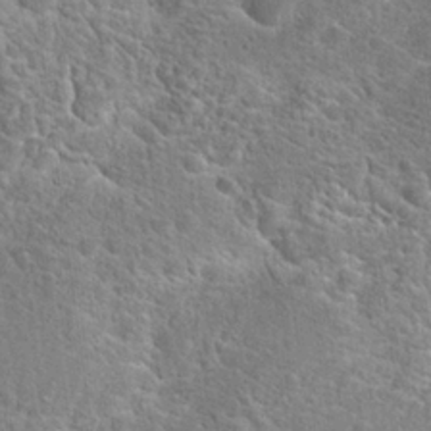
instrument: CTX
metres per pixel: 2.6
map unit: Hto
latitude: 23.1970
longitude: -44.7246
